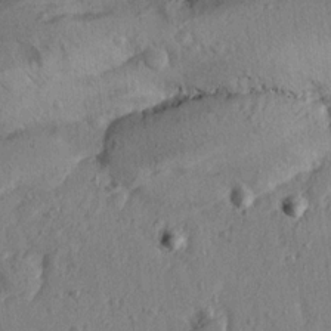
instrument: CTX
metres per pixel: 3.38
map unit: Ave
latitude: 15.5560
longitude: -105.1404
